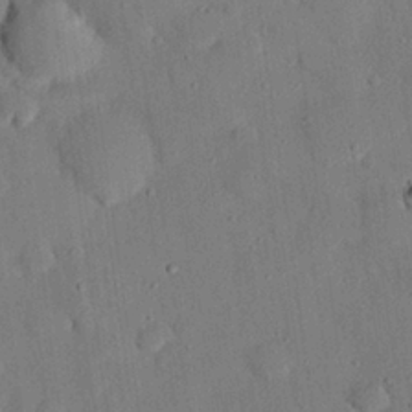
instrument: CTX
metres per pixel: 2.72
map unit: eHh
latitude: 26.8758
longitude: -79.4805
